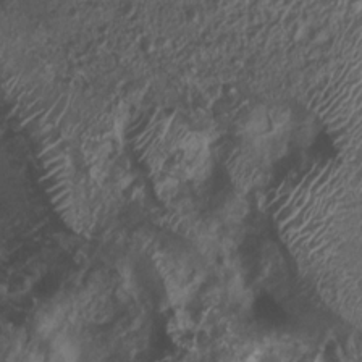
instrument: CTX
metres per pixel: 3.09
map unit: Nhu
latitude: 7.6127
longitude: -21.6316
